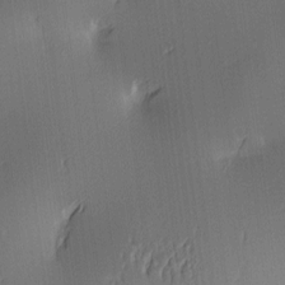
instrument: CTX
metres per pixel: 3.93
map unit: lAa
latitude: 3.0269
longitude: -116.1011
